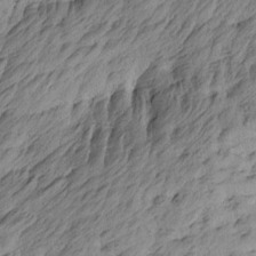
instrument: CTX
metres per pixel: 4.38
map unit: Htu
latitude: -4.6896
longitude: -176.3089
